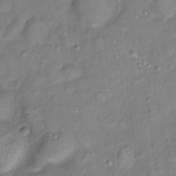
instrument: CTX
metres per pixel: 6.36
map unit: Ht
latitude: 13.8395
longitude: -40.9324
